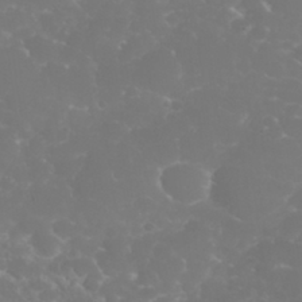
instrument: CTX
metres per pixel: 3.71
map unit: eHh
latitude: 31.0270
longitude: -65.1214
